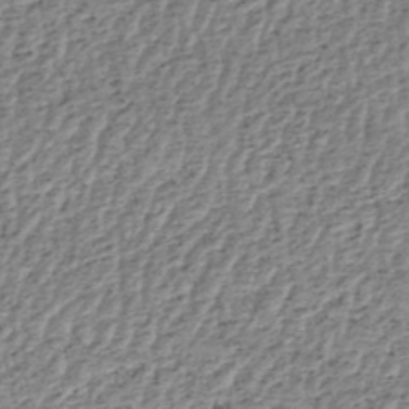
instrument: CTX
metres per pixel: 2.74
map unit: HNhu
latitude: -48.5574
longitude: 30.4062
